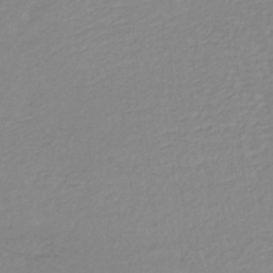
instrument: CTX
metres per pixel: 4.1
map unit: lHb
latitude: -40.2739
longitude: 65.4455
